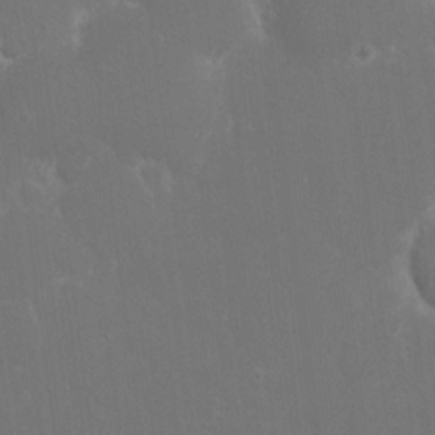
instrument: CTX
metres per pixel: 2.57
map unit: eHh
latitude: 16.2523
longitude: -72.3090
